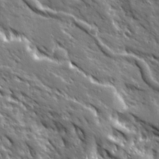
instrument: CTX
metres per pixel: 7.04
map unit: Ave
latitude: 19.8772
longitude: -135.6127
